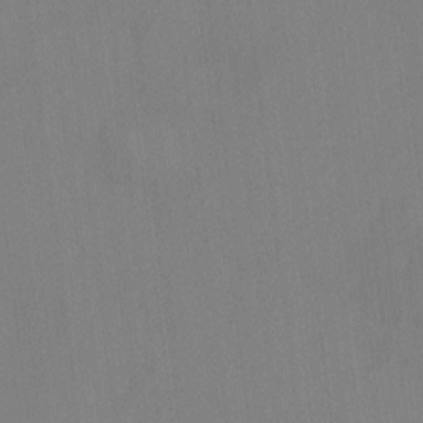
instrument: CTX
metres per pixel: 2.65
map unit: HNhu
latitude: -1.2565
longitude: -6.9703
